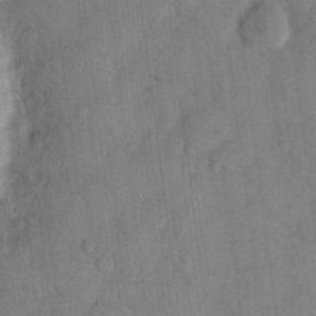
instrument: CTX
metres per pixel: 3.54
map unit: eHh
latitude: 12.3090
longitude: -62.4223
